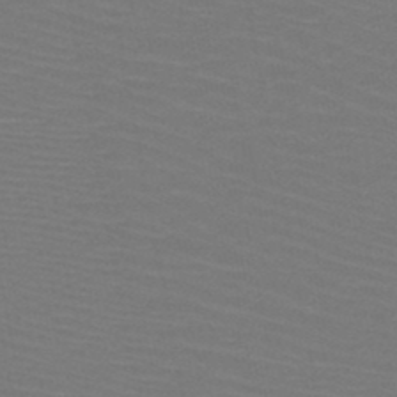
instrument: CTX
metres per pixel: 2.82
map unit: HNb
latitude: -47.9178
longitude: -45.3292
